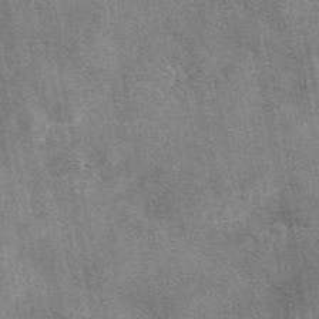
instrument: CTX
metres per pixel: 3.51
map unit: eAb
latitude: 47.8395
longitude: 122.1606
